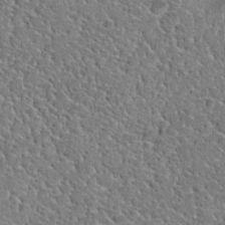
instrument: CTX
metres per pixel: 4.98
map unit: Hto
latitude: 19.4048
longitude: -37.1403
